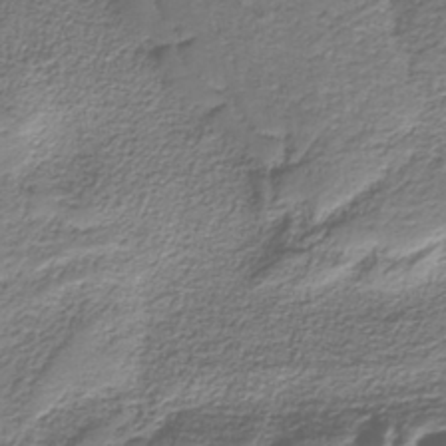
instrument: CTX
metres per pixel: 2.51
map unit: eAb
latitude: -38.3873
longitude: 52.9919
